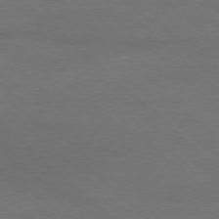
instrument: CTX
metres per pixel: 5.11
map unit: Ap
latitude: -78.5573
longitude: -86.4979
